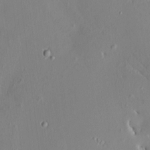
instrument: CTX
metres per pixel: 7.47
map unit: HNhu
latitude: 6.8758
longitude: 6.1794
